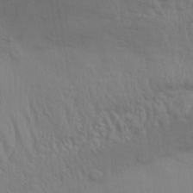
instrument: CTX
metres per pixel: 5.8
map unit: Aa
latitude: 31.4994
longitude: -135.6505
